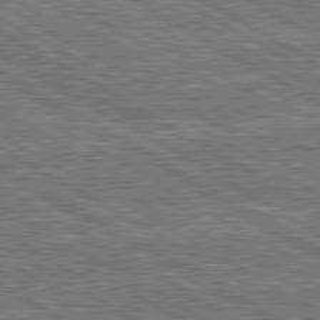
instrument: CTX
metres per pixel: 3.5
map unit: lApd
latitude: 80.5924
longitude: 172.1606
